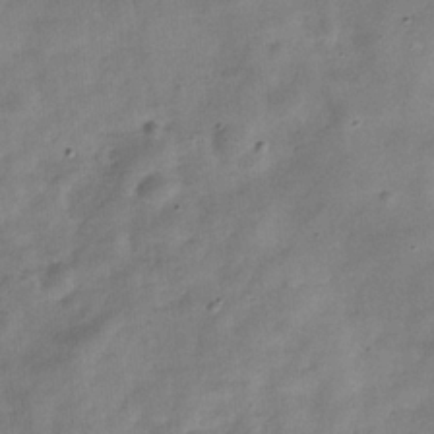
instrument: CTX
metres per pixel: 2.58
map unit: Hve
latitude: -31.9556
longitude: 94.4440
